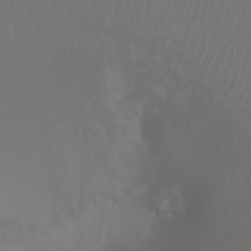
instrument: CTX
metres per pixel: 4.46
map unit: Ht
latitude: -9.5966
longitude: -33.4426
